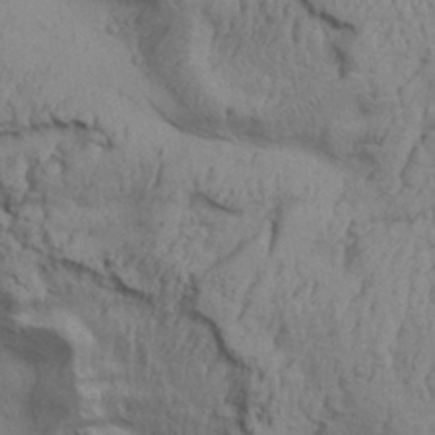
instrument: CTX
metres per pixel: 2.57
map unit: Aa
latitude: 32.1011
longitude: -135.9906
